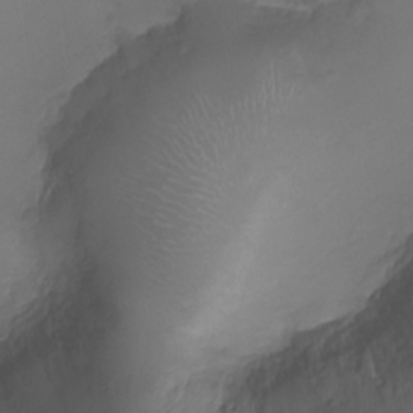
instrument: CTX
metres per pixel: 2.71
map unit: Ht
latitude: -2.2361
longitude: -18.5545
